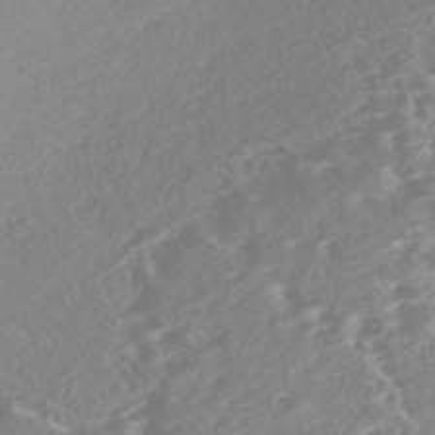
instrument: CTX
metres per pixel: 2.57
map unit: Nhe
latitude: -46.6896
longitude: -171.4993
